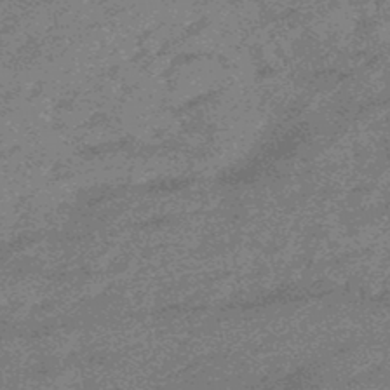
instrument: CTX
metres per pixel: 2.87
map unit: eHb
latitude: -48.1795
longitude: 84.7652
